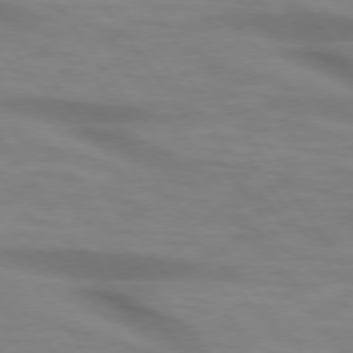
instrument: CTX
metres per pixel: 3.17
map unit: lApd
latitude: 74.5735
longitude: -59.6883
